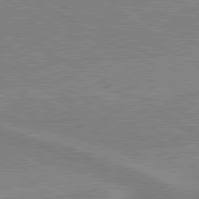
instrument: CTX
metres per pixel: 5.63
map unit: lApd
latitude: 80.4412
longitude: 142.8219
